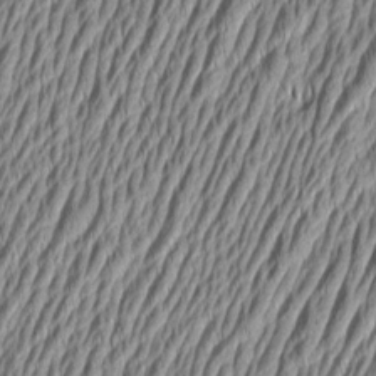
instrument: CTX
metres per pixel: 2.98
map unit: Aa
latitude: 6.8947
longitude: -129.4993
